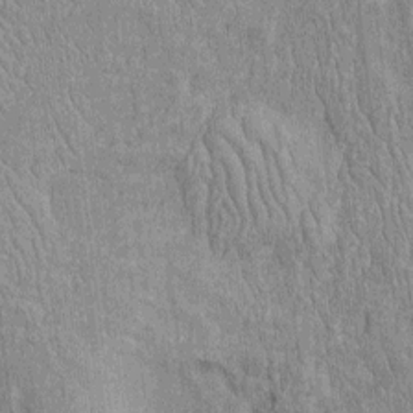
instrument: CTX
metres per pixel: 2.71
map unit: Htu
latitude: -5.6155
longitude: 152.7841
